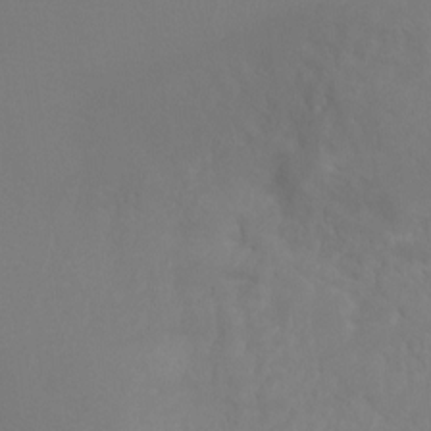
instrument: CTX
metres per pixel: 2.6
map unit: Ht
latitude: -9.5966
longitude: -32.4412
